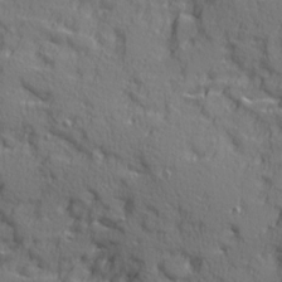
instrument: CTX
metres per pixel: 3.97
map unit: Ave
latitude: 11.4049
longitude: -101.7450
